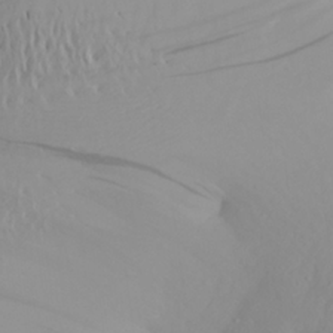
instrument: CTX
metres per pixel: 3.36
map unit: Aa
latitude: 22.6490
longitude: -146.9514
